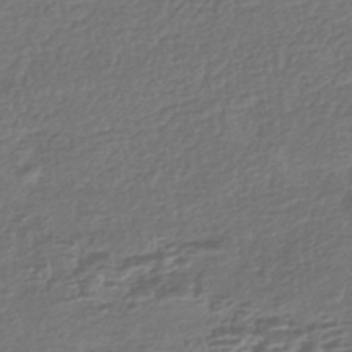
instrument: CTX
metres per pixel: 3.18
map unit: HNhu
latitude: -43.9556
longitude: 97.8423
